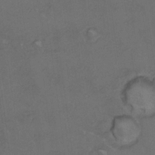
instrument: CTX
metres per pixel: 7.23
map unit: Hto
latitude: 6.1956
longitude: -35.4426
